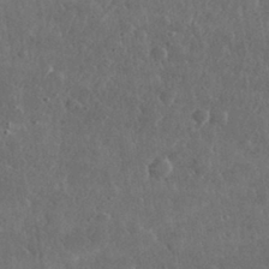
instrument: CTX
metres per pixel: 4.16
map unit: lHvf
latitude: 31.8584
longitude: -88.8569
